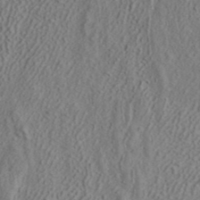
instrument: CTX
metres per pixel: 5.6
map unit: ANa
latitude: 38.6112
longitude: 20.6140
